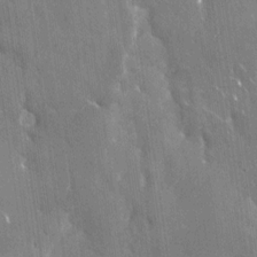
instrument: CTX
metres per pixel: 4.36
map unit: Nhu
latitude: -29.0298
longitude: -80.4790
